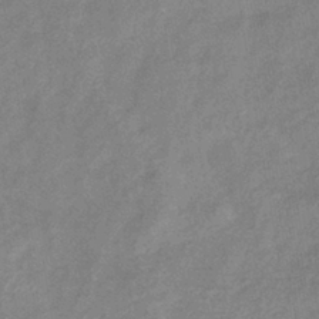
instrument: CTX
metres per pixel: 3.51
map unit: eHb
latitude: -40.0850
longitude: 80.1984
